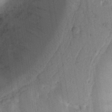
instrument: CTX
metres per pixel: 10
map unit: Ht
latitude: 11.8772
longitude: -74.5735
